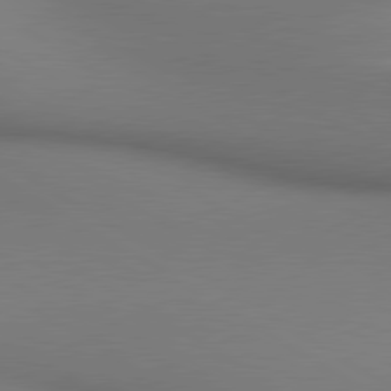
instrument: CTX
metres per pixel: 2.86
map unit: lApd
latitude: 80.4034
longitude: 134.1039
